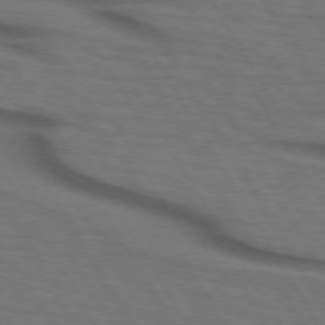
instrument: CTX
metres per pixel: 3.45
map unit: lApd
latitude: 73.4238
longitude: -73.7261
